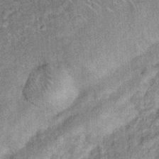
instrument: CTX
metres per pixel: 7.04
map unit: Hto
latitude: 14.6113
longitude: -35.1592
